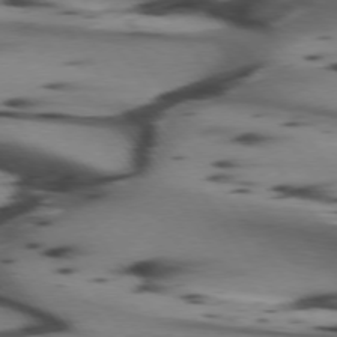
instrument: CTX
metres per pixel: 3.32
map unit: lApd
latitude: 74.6679
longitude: -64.4223
